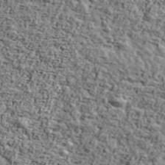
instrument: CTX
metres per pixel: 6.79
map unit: Ave
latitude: 43.3104
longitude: -111.0081
